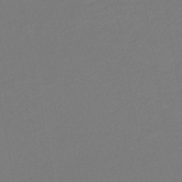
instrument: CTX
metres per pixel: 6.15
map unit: HNb
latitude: -46.6896
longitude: 55.8234
